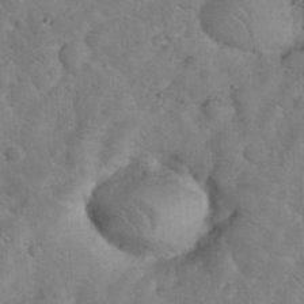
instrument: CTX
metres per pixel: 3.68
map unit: eHh
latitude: 36.3467
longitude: -64.8380
